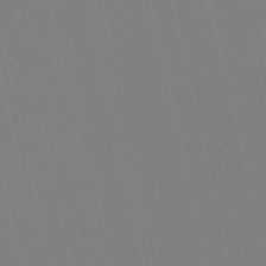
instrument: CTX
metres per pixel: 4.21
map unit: Nve
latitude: -58.1227
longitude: 60.8786
